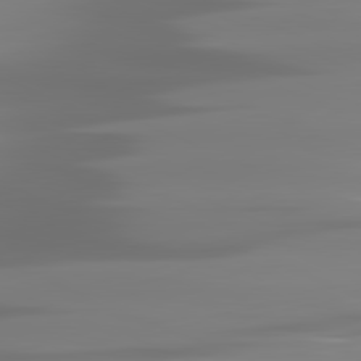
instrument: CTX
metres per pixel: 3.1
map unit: lApd
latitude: 81.3671
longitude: -138.7624
